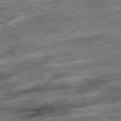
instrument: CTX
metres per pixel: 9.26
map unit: Hpe
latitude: -79.1809
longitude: -15.8773
